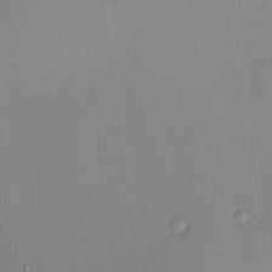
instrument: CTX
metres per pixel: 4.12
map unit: HNhu
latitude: 11.2726
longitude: 9.4454
